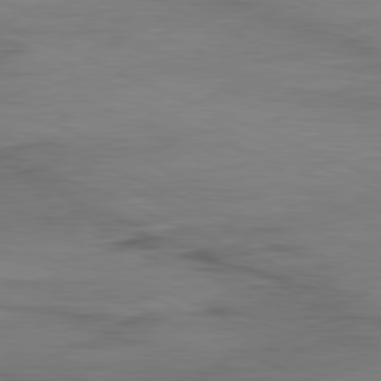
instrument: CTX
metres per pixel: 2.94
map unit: Ap
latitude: -81.3888
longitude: -81.4426
